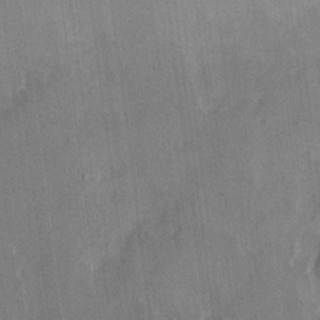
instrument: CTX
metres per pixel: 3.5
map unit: eHh
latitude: 7.6505
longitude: -67.3859
